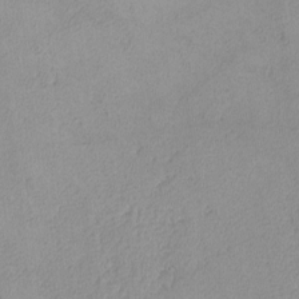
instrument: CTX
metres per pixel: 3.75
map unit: lHvf
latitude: -13.5021
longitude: -102.4979
